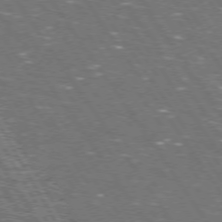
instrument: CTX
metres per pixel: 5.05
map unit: Hpe
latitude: 73.3104
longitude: -125.4426
